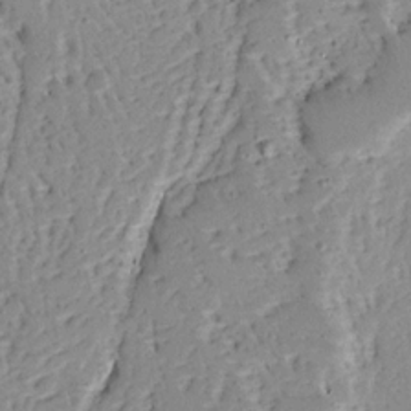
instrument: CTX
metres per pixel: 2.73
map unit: Ave
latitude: 13.5371
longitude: -138.6490
